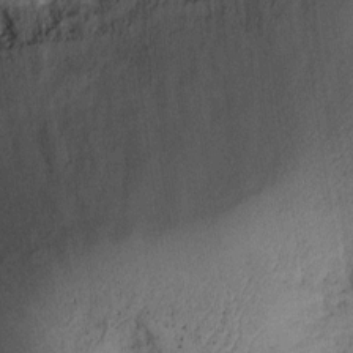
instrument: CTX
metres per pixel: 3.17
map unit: Hto
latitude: 9.9150
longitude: -58.3467
